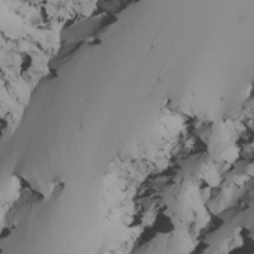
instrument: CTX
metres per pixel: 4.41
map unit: Nhu
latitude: -7.1809
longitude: -94.7624
